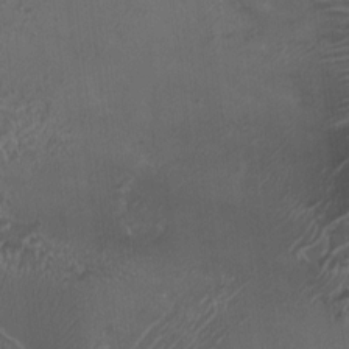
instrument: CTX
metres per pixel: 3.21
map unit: HNhu
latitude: 4.6490
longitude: 7.3887
